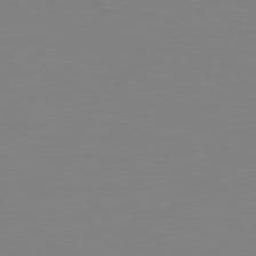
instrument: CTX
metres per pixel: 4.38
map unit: Hpe
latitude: 78.7058
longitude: -165.0269
